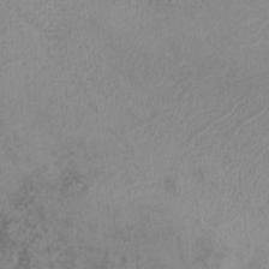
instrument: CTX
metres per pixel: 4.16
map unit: lHvf
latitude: -13.2565
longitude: -101.5749
